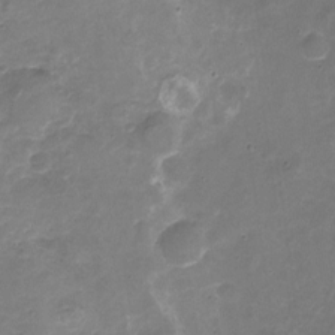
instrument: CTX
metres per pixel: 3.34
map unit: Nhu
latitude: -17.6155
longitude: -56.8380
